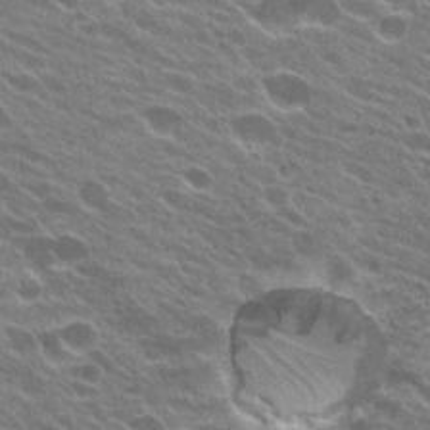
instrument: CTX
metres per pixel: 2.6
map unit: Hto
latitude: 24.1388
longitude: -37.7639
